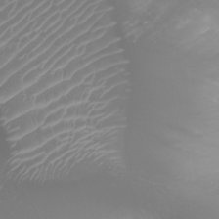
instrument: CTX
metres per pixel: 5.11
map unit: Nhu
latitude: -5.1809
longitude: -79.9339
